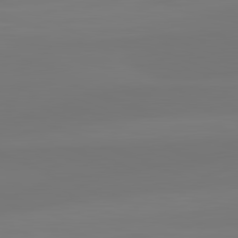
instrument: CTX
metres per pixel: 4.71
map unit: lApd
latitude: 81.9528
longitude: -172.7057
